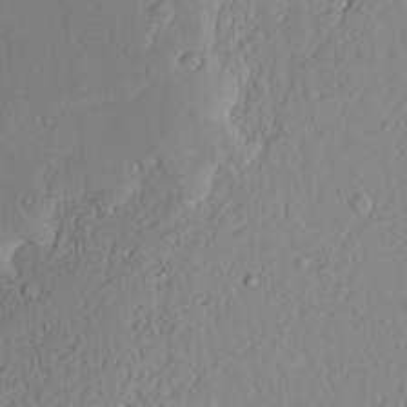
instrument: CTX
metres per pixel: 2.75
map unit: lAvf
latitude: 23.0269
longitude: -109.8583
